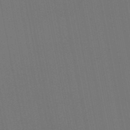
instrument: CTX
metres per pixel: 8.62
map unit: HNb
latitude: -51.8233
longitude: -47.0837
